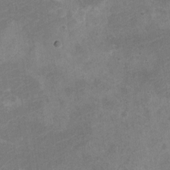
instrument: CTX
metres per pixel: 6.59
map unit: Nve
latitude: -25.7477
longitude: 106.9731
